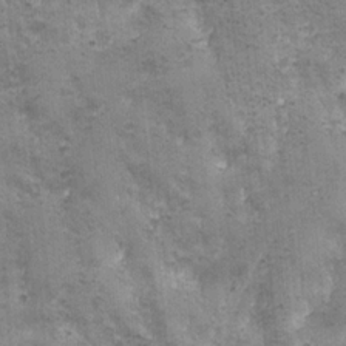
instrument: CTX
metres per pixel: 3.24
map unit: Ave
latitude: -7.4454
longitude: -120.1200
